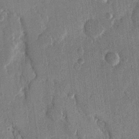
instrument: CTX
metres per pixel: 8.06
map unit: eHh
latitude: 13.3860
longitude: -68.7813
